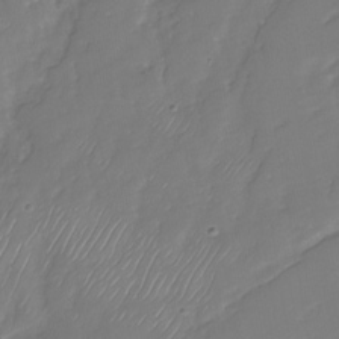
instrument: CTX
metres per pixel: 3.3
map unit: Nhu
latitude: -30.1983
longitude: -63.6883
